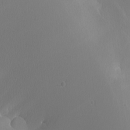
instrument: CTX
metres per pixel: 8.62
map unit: Nhu
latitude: -7.6722
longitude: -95.2537
